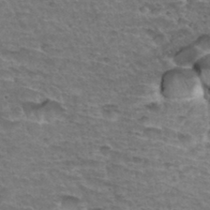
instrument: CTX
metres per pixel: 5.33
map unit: Hto
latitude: 34.4601
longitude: -45.0836
